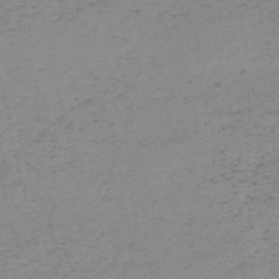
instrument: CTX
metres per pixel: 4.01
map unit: HNb
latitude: -55.3132
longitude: -47.0648
